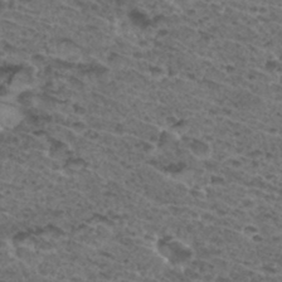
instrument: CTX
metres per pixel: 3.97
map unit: Hto
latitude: 32.8380
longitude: -48.0444
